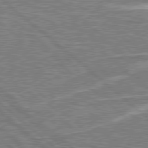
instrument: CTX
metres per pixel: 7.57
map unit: Hpe
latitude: 78.4601
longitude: -157.4804
